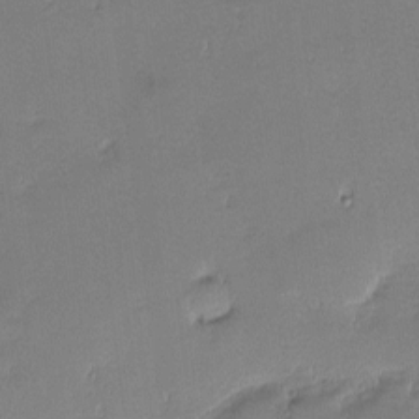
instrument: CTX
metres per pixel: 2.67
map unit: eHh
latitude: -2.2361
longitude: -86.0633
